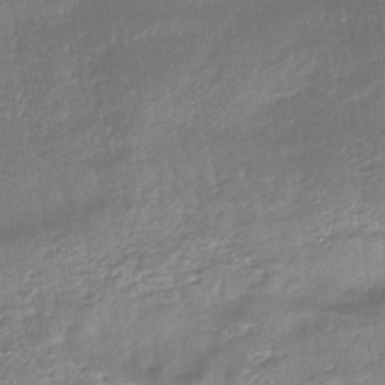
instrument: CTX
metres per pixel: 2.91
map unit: eHb
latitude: -44.8786
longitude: 87.7667
